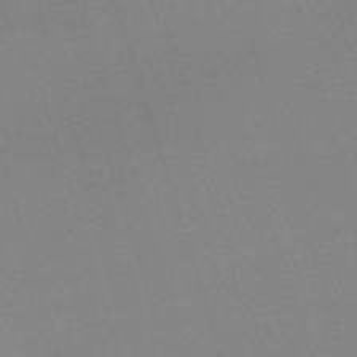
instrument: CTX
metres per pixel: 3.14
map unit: eHh
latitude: -61.6155
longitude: 49.7856
